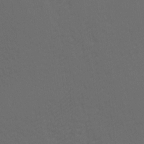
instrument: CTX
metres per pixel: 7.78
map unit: Ave
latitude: 2.0444
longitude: -112.7246
